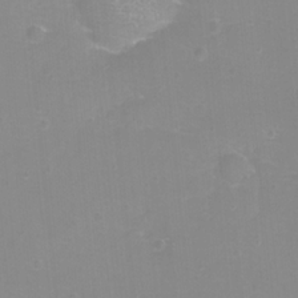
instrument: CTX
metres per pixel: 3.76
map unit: eHh
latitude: -12.2551
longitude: -60.6679
